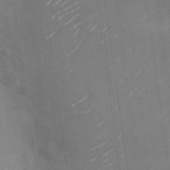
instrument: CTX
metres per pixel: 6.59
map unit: Nhu
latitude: -27.5210
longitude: -74.8947
